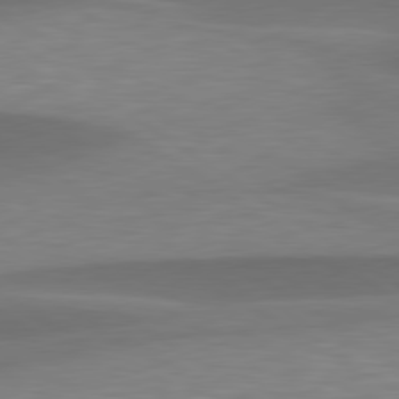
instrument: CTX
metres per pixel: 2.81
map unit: lApd
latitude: 79.4616
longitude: -95.0459
